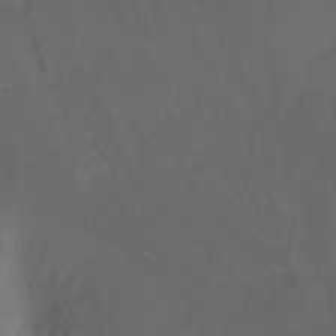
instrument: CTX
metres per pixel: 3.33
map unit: Nhu
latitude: -7.6722
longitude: -45.8016
